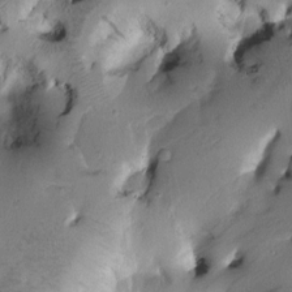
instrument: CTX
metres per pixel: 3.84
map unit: Htu
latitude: -0.5574
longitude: 171.0487
